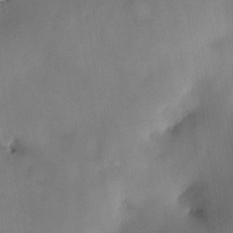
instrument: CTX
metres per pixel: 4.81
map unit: HNhu
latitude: 14.9325
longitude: 12.0850
